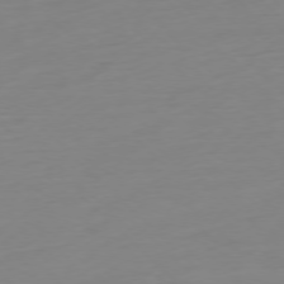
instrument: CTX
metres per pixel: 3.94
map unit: Ap
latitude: -77.3321
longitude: -78.1011
